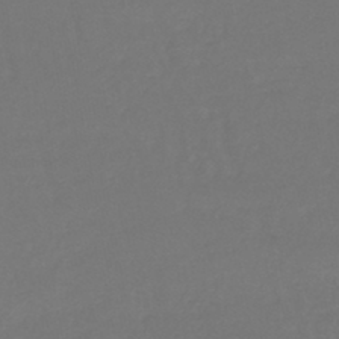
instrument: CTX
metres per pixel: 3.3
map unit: lHb
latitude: -43.5777
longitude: 63.4265
